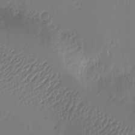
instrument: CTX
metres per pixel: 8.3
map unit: Nhu
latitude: -4.6518
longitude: -80.9514
